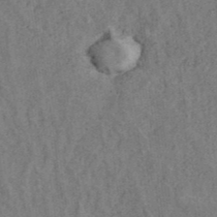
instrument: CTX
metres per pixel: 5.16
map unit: ANa
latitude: 40.9702
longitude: 20.5007
